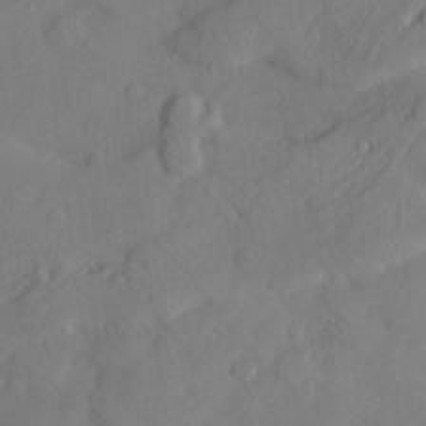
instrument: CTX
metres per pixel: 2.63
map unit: Hve
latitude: -9.0297
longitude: 176.0094
